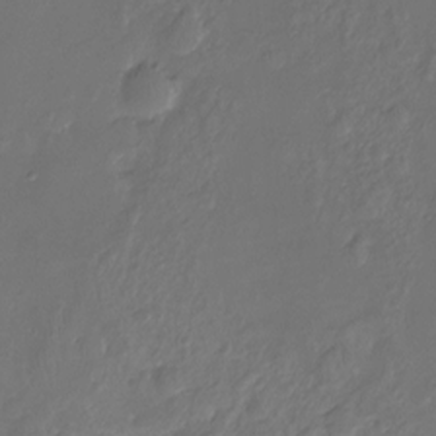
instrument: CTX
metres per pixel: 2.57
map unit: Ht
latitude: -10.1984
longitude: -35.7638
